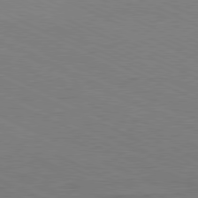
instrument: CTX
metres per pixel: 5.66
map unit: Hpe
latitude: -81.3510
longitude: 15.2376
